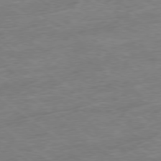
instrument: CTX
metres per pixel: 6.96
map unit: Ap
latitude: -79.3320
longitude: -49.8394
